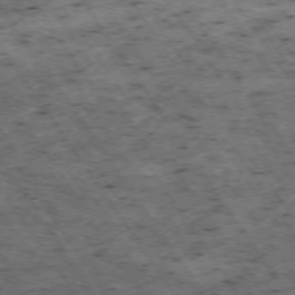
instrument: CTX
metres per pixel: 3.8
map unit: Hpe
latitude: -74.2740
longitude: 3.5399
